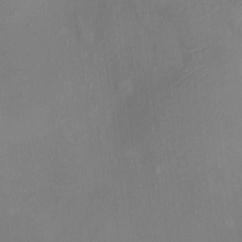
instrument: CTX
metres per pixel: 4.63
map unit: HNhu
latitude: 6.2900
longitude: 4.8597
